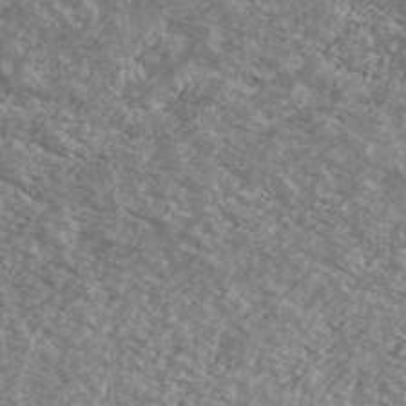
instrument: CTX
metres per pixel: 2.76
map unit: Ave
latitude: 39.3104
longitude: -110.1767
